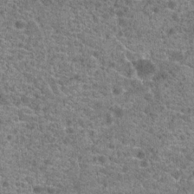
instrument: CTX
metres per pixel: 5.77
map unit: Hto
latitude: 20.0444
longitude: -42.3656
